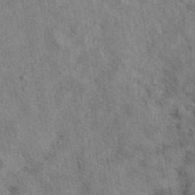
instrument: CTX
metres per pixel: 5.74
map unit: eAb
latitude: 38.6868
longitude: 112.6897
